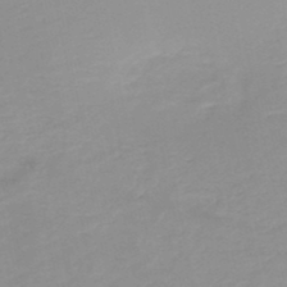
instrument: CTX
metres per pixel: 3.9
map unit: HNb
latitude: -48.5763
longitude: -43.7261
